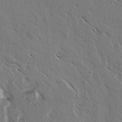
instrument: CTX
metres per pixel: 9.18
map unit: lAvf
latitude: 3.9906
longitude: -105.2159
